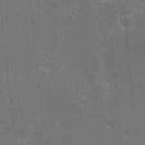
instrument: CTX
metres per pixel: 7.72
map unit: HNhu
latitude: -2.7652
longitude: -1.4615
